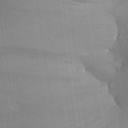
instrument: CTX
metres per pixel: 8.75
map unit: Aa
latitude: 26.8947
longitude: -134.4979
